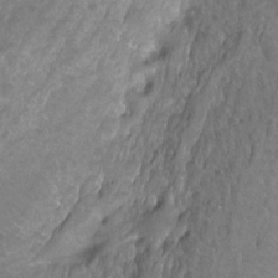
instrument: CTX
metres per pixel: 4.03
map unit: Hto
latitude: -3.4265
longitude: -34.7435
